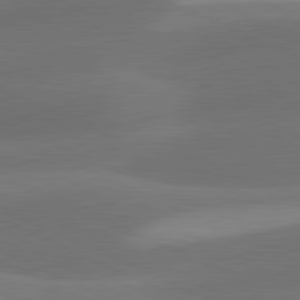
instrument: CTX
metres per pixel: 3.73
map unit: lApd
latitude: 81.1970
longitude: 125.7478
